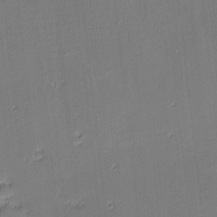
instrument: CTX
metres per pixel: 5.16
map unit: eHh
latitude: -3.4076
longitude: -82.2711
